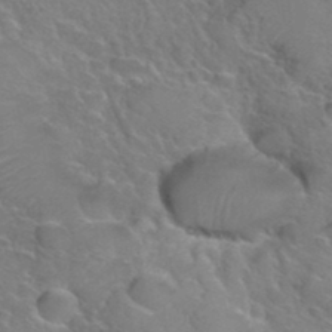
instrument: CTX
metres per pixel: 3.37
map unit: Hto
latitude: 36.3845
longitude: -47.3482
